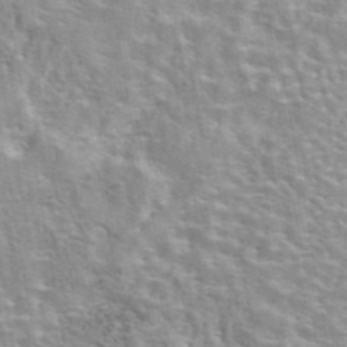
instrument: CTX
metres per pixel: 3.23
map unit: eAb
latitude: 44.1389
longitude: 110.4251
